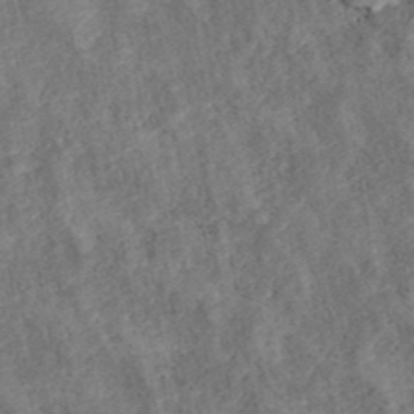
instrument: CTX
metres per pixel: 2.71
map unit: ANa
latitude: 40.4034
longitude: 18.2928
